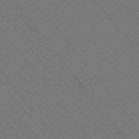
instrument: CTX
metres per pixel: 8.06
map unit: Ap
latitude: -75.8801
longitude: -95.7072
